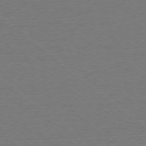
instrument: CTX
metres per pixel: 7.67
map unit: Ap
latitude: -78.4818
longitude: -82.7435
